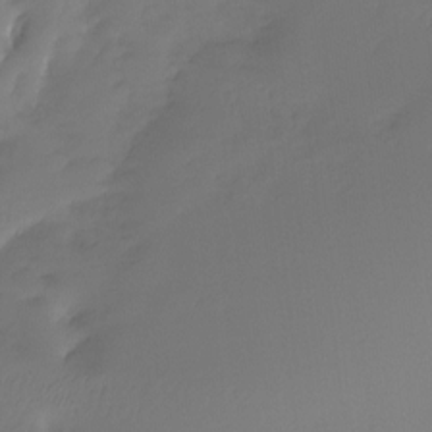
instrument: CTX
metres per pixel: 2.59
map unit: Ht
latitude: -12.3117
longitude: -49.1214
